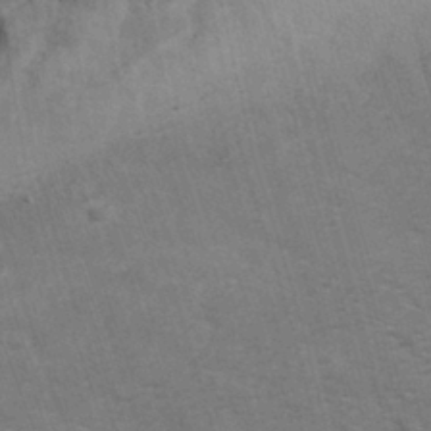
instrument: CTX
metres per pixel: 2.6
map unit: lAvf
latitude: -8.4440
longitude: -120.6491
